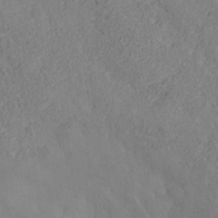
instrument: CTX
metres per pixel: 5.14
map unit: Nhe
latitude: -37.4076
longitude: 139.1242
